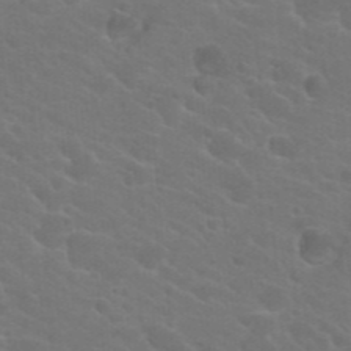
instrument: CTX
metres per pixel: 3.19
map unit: Hto
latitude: 23.2915
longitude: -36.5546
